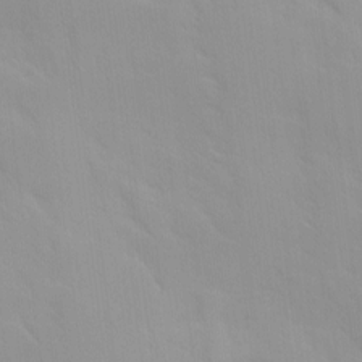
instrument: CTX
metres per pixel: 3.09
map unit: Ave
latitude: 9.5371
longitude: -103.2159
